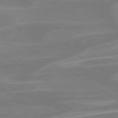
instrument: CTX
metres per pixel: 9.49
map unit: lApd
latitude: 79.2348
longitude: -122.9514
